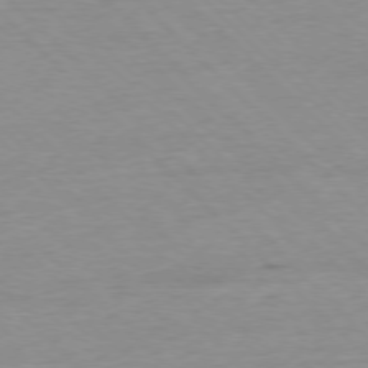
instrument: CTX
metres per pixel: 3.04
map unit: Ap
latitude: -77.2943
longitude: -88.9136
